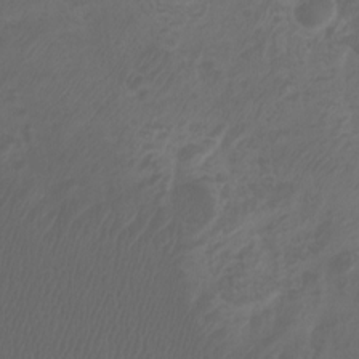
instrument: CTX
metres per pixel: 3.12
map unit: Htu
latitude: -6.0661
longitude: -74.9325
